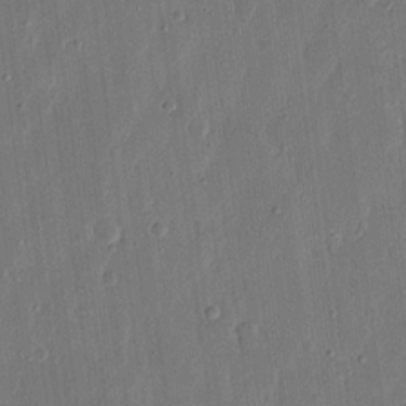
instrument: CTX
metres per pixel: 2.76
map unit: eHh
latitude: 15.3104
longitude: -69.4049
